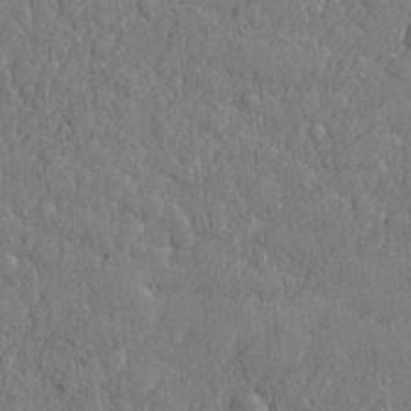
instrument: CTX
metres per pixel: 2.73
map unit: lHvf
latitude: 22.4412
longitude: 142.6707
